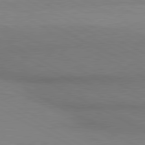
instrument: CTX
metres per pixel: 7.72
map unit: lApd
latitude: 80.5735
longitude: 139.7478
